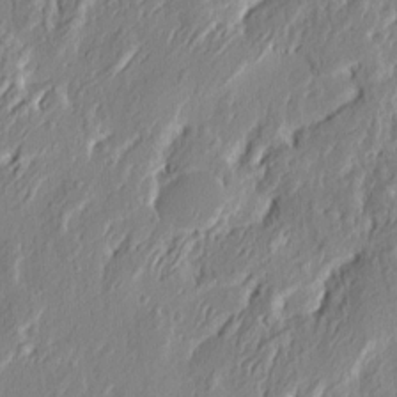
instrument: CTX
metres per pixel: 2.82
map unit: eHh
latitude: 3.3292
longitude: -77.8583
